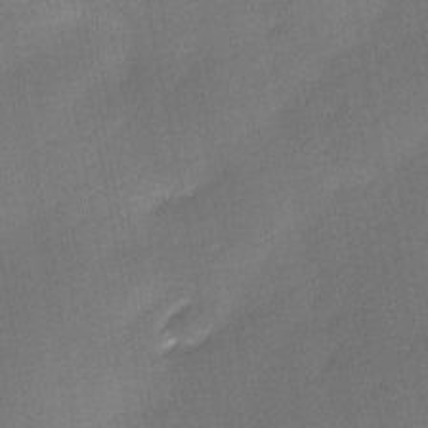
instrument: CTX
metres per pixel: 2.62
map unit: Ave
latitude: -0.2929
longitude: -114.0633
